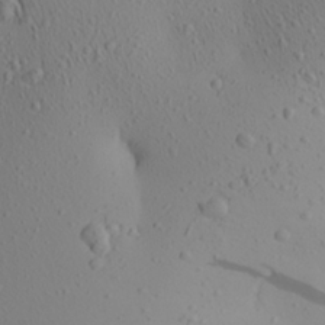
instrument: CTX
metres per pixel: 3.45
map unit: Aa
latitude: 24.8569
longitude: -144.5546
